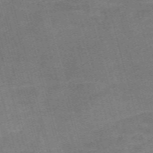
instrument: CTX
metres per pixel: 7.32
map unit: Nve
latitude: -59.0675
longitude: 64.9353
